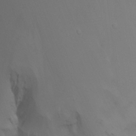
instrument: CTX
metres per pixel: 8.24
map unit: Nhu
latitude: -14.4062
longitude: -55.7072
